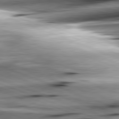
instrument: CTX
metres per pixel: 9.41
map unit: lApd
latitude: 81.5371
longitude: -151.2348
